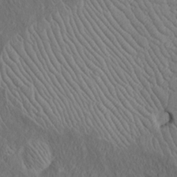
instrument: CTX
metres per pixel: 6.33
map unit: Htu
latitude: -6.8219
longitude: 153.8989
